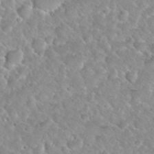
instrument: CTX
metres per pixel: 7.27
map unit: Nhu
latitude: 30.0822
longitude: -50.2144
